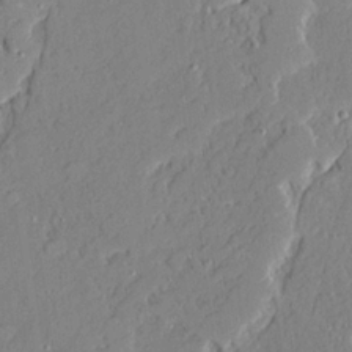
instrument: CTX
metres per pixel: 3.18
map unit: Ave
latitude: 21.8206
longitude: -128.7057
